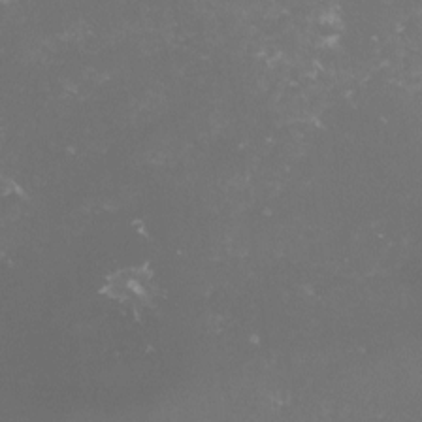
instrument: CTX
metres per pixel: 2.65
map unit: lHvf
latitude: -15.0487
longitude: -100.5168
